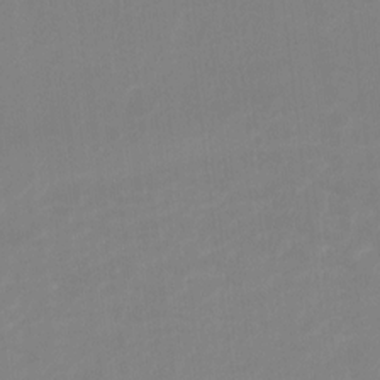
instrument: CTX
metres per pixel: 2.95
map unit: Hto
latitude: -8.6518
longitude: -43.8772
